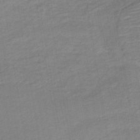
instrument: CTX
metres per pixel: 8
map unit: HNb
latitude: -41.2187
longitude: 50.6329
